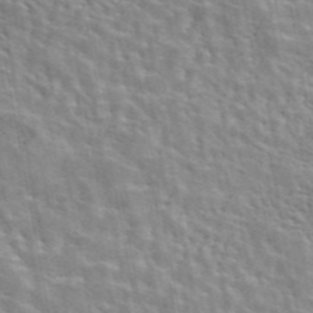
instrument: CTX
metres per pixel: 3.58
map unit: eAb
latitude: 44.0444
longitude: 113.5777
